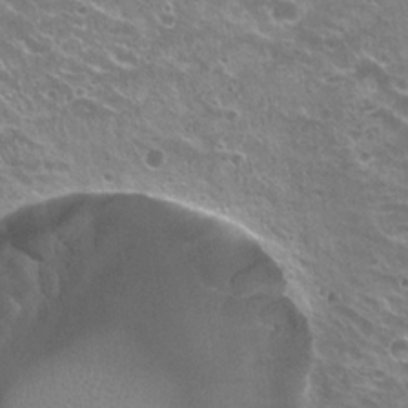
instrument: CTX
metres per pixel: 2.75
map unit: Hto
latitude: 23.1214
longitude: -32.2145
